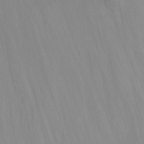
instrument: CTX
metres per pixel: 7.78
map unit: Ht
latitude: -9.5588
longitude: -46.4034
